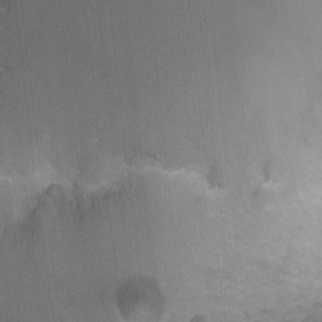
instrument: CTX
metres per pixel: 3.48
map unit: Ht
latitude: -2.1605
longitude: -16.9892
